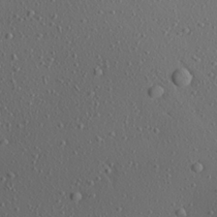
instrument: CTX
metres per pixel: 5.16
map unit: Aa
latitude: 23.5182
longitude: -144.0444
